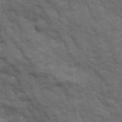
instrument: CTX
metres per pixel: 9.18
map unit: Ave
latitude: 18.9702
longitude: -133.3860
